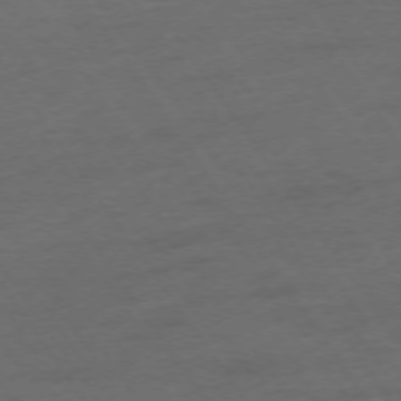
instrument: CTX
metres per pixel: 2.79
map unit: Ap
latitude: -74.1984
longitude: -74.8947
